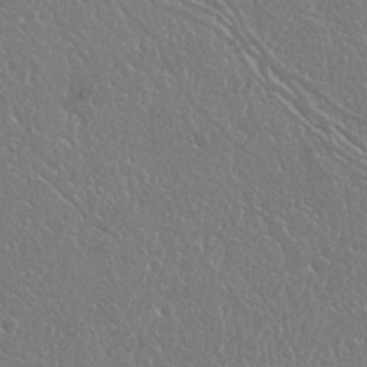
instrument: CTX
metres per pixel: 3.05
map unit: Nhu
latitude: 25.1592
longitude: -59.3671
